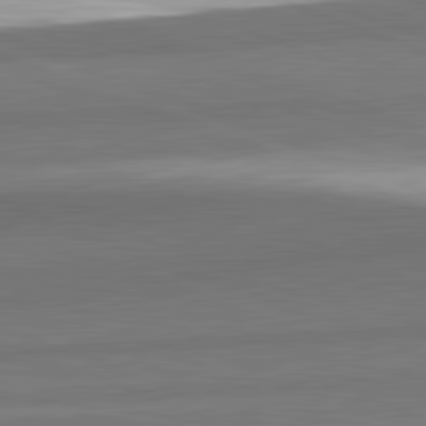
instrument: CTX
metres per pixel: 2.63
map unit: lApd
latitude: 82.3845
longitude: 160.0094
